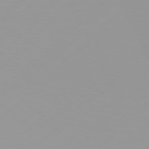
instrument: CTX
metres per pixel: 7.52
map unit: Hpe
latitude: 77.5371
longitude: -138.3467
